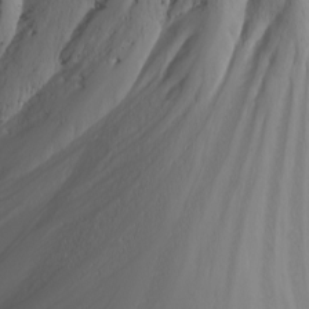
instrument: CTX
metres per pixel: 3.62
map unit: eHh
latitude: -4.7463
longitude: -87.1970
